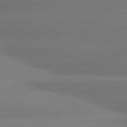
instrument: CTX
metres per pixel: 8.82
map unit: lApd
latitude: 80.4223
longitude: -150.8002
